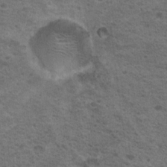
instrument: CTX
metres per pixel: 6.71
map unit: Nhu
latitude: 19.5182
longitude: -31.5560
